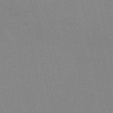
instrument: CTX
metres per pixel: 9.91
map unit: eAb
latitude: 51.1403
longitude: 108.6707
